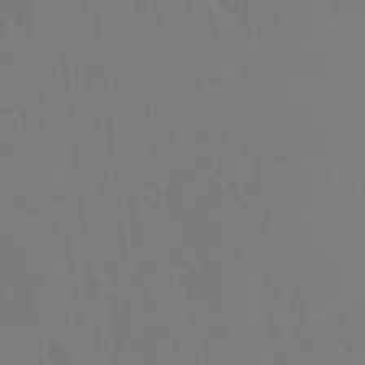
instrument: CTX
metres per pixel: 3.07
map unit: HNhu
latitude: 7.3671
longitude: 3.8044
